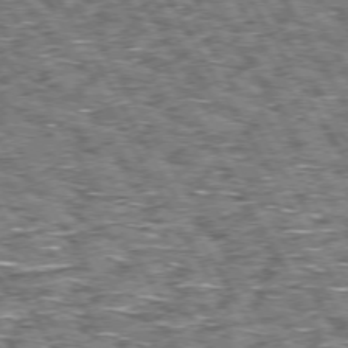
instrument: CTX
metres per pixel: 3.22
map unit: Hpe
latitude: 73.0081
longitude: -125.8016
